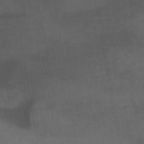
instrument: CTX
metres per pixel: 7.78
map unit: lHb
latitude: -43.1242
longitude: 70.4062
